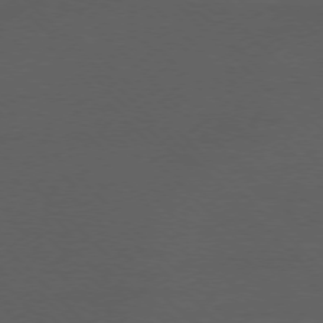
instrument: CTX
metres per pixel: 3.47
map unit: Ap
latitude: -77.3510
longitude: -92.4790
